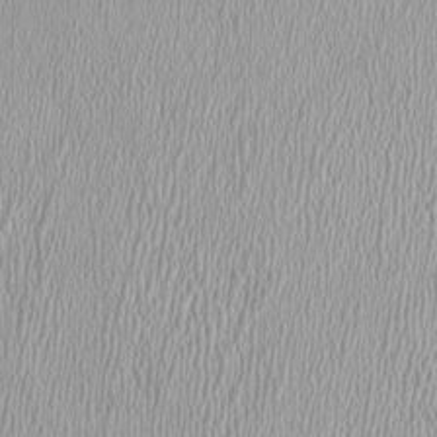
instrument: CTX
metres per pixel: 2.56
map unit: HNhu
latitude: -1.4266
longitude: -0.3656
